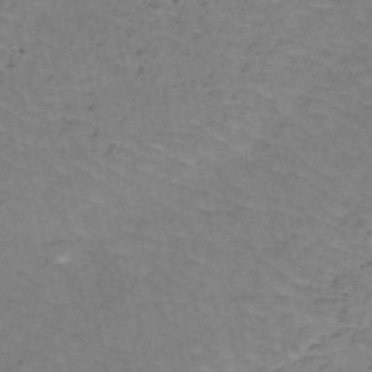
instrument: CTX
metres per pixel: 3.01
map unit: HNb
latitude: -50.1228
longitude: -53.8584
